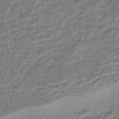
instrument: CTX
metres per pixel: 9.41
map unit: HNhu
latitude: -44.4818
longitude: 102.6896
